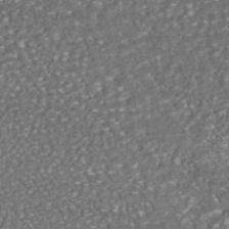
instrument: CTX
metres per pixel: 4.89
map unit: HNhu
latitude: -46.1605
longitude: 105.0297
